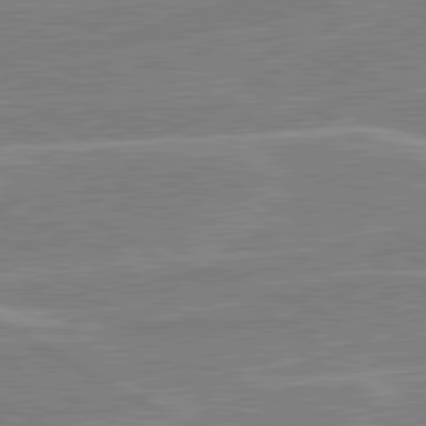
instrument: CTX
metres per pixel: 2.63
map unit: lApd
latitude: 80.8380
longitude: 122.6897
